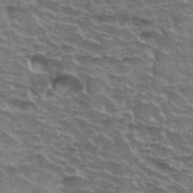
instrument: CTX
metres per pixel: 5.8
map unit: Hto
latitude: 34.5545
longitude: -39.9906
